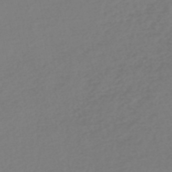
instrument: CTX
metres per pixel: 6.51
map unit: lHb
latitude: -47.6344
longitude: 66.0661
